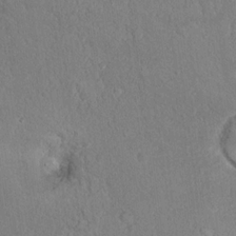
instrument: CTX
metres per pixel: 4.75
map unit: Hto
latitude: 16.7813
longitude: -37.7450
